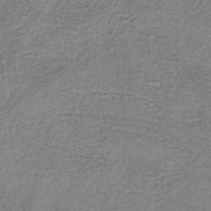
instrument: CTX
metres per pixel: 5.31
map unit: HNb
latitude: -34.1417
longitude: 54.0472
